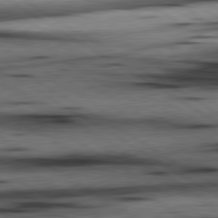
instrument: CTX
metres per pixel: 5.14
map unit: lApd
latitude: 80.5924
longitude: 159.1620
